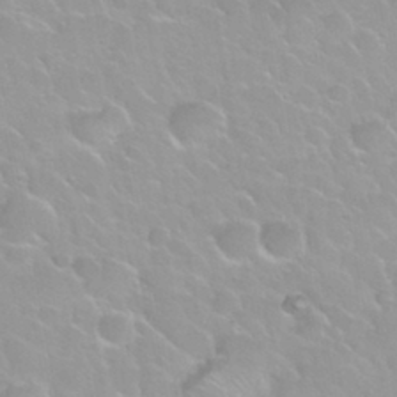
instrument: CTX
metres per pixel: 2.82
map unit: Nhu
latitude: 30.3090
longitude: -54.8758
